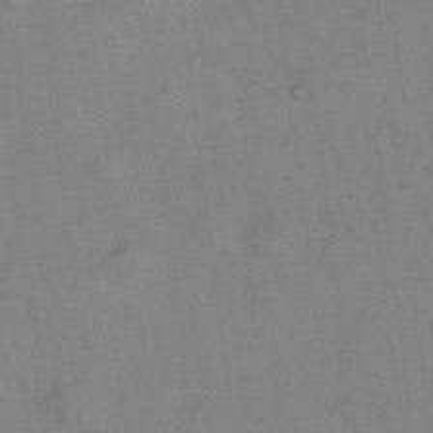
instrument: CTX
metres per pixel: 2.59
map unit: Hto
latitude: 15.8395
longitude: -40.4223
